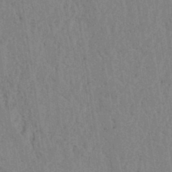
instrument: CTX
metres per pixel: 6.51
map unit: lAvf
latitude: 5.4615
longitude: 164.7086
